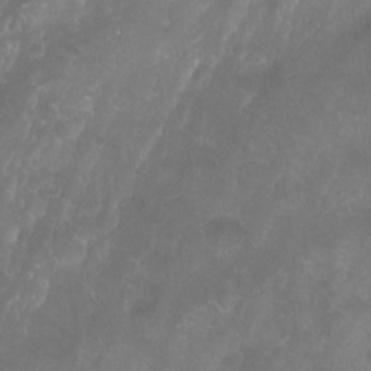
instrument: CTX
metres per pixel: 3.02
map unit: Aa
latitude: -9.1998
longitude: -72.1578
